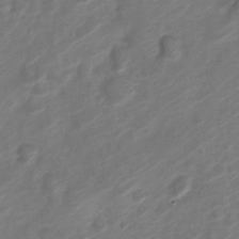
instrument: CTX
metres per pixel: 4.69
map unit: Nve
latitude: -20.0661
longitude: 107.1054
